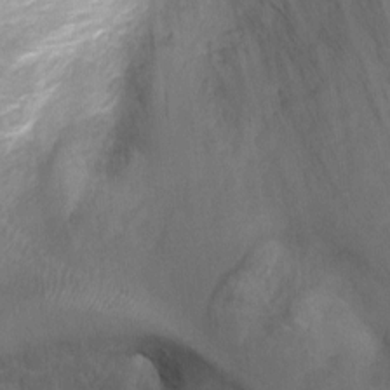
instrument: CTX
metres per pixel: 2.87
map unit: Ht
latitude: -3.7666
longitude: -28.3845
